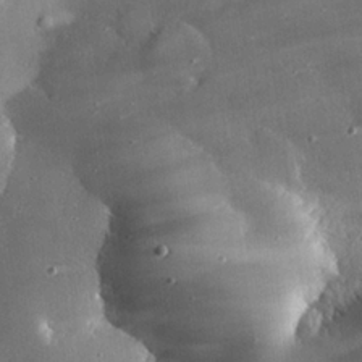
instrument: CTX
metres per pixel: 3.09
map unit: eHh
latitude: 24.1011
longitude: -90.7246
